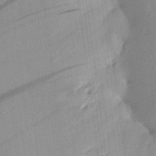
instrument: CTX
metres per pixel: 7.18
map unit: Aa
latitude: 19.9906
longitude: -147.1970
